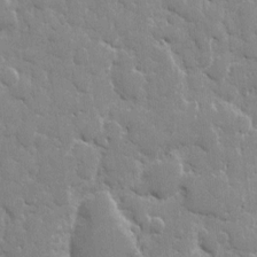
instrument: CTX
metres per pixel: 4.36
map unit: eHh
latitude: 8.2145
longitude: -66.8569
